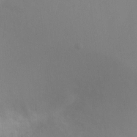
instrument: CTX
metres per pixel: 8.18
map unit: Nhu
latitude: 3.5560
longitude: -25.4426
